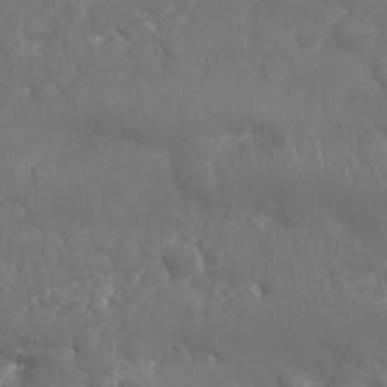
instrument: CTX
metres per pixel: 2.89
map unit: Nhu
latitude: 25.8016
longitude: -61.9339
